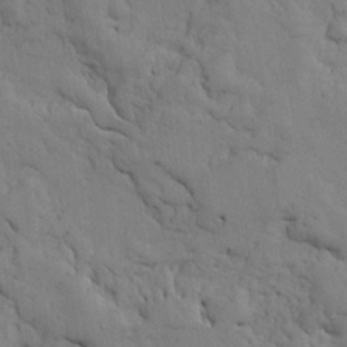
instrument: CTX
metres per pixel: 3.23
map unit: Ave
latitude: 13.8961
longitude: -131.7450
